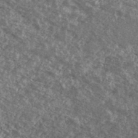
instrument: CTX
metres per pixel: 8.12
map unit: Ave
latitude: 39.3104
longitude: -110.5735
